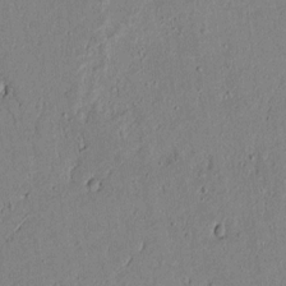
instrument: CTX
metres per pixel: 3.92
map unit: lAvf
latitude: 5.5371
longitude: 169.0864
